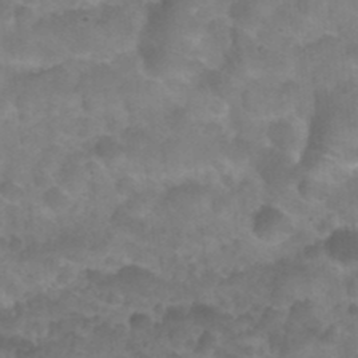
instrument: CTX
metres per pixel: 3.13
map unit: Nhu
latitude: 27.0081
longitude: -54.7246
